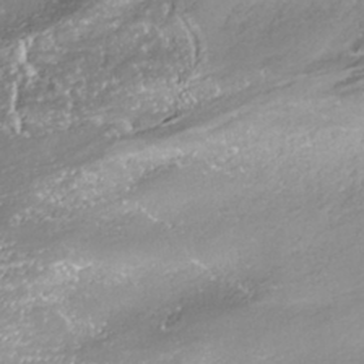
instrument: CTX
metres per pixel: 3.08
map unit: ANa
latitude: -38.5385
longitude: 97.7100
